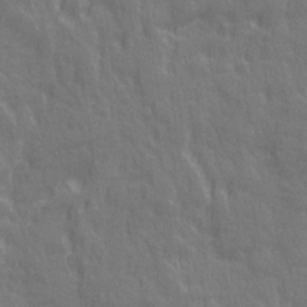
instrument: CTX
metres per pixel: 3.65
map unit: Ave
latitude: 20.2523
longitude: -133.9339
